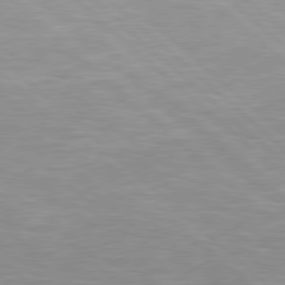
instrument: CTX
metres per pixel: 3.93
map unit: Hpe
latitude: 78.3090
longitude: -124.6868
